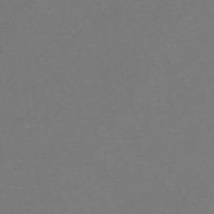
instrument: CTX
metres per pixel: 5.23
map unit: eHb
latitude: -43.8800
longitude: 88.8030
